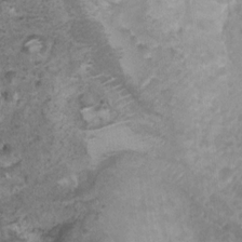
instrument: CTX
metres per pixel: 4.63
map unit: Nhu
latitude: 5.9339
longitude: -18.1766
